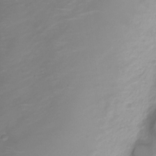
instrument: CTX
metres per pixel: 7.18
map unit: Nve
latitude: -20.2550
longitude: 106.7841
